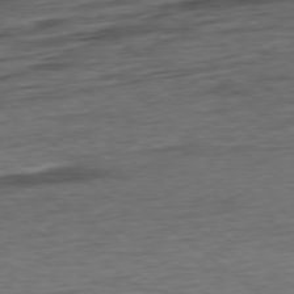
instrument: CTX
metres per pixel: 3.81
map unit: Ap
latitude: -78.6518
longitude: -92.1011
